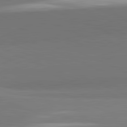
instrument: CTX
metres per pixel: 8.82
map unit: lApd
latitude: 82.0633
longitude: 151.0109
